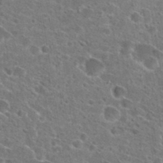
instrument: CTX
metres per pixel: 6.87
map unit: Hto
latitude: 24.5545
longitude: -47.2726
